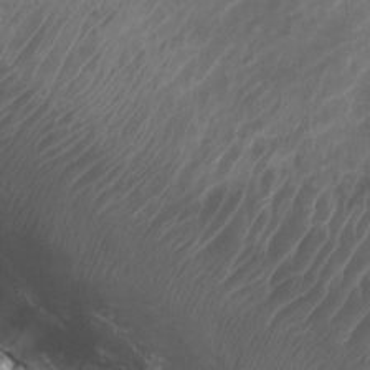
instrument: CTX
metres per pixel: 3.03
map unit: Htu
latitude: 2.7624
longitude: -20.7813
